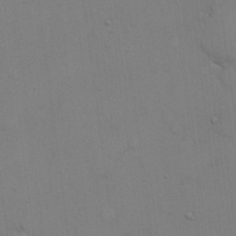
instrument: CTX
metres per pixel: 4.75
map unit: eHh
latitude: 17.5371
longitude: -62.7436
